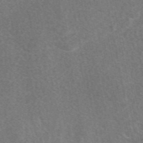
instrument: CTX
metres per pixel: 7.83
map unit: eAb
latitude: 47.9528
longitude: 118.6707
